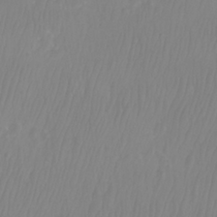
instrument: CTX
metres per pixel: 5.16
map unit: Htu
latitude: -8.8975
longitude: -75.2348
